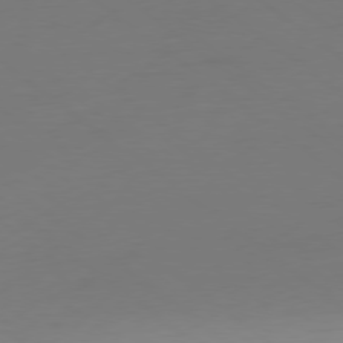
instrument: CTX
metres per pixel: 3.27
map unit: Ap
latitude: -78.8975
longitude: -76.4034
